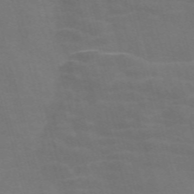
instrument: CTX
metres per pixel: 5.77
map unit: Nve
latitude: -58.4628
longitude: 65.6155
